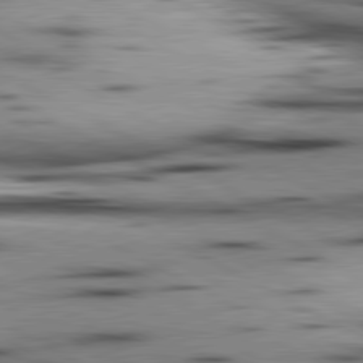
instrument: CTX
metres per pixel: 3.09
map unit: lApd
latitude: 80.6113
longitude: 156.7463
